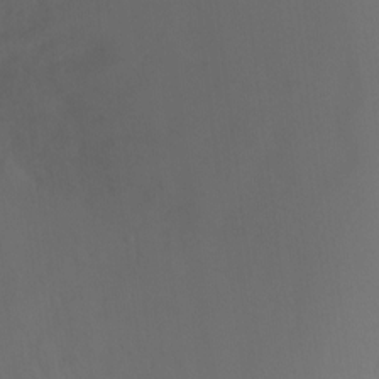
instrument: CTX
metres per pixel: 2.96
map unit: Ht
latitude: -3.3131
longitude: -27.7450
